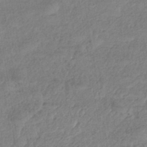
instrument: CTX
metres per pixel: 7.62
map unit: eHh
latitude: -41.6722
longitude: 119.4454
